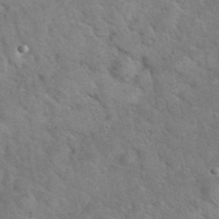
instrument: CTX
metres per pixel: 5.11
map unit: eHh
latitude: 37.5182
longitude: -65.5182
